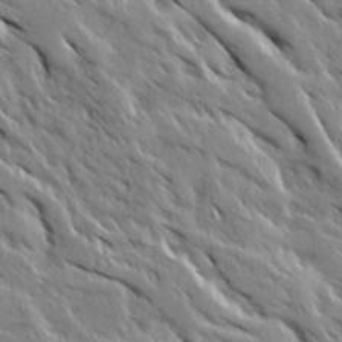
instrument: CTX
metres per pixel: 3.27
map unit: Ave
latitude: 19.2915
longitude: -136.2523
